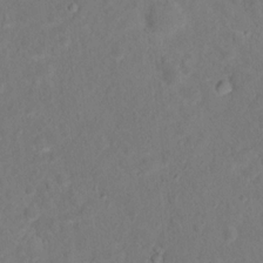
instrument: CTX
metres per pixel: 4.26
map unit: Nhu
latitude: 13.8395
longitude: -36.2712
